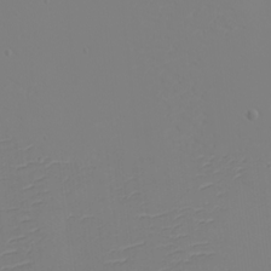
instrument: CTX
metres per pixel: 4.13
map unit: eHh
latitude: -5.3509
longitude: -84.4979
